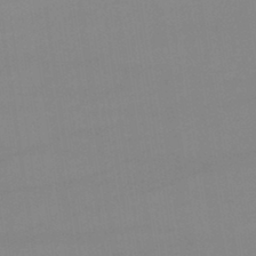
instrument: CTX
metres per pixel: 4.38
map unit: lHb
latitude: -42.4062
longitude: 66.8408
